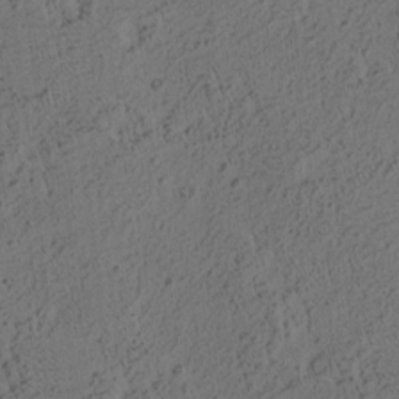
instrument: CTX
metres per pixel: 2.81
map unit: eHh
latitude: 3.2537
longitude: -78.6113
